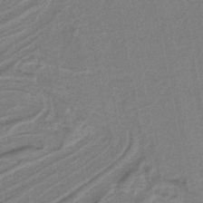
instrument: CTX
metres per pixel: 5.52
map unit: lHb
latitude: -38.9731
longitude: 54.5574
